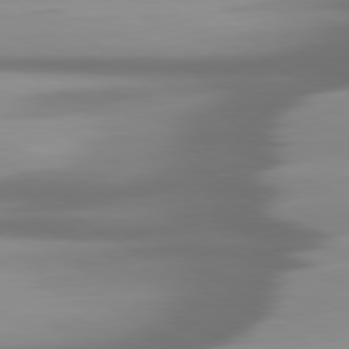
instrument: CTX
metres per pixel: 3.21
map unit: lApd
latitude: 80.0822
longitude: -139.8583
